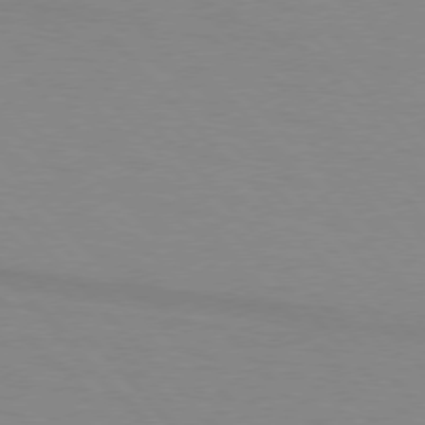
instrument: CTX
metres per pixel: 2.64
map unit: lApd
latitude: 76.0444
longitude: -84.8569
